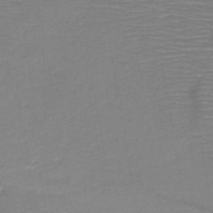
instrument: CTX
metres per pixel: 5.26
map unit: HNb
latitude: -49.2754
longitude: -44.9136
